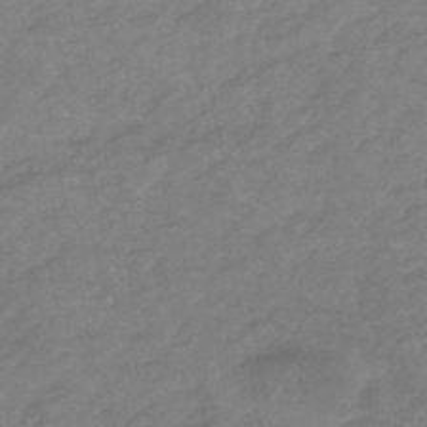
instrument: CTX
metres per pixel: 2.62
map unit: HNhu
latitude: -47.5021
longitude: 90.2929
